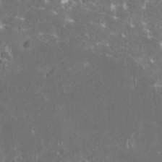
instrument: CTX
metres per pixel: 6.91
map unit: HNhu
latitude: 0.8569
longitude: 6.7085
